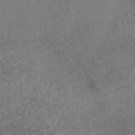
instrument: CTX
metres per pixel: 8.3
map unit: eAb
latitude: 47.1592
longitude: 108.6329
